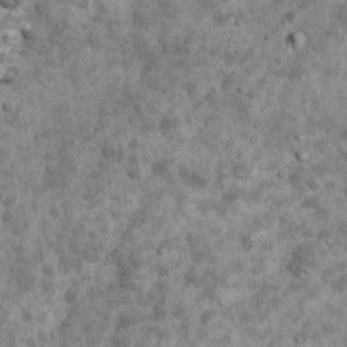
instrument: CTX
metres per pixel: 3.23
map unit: Ave
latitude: 16.9514
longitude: -134.3278
